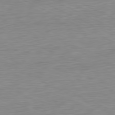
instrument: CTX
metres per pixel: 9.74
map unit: Ap
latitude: -81.6155
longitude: -77.2348
